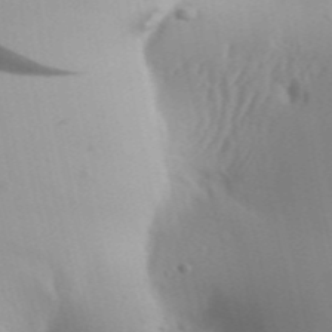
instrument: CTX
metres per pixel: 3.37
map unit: Aa
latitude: 32.0444
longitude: -142.8002
